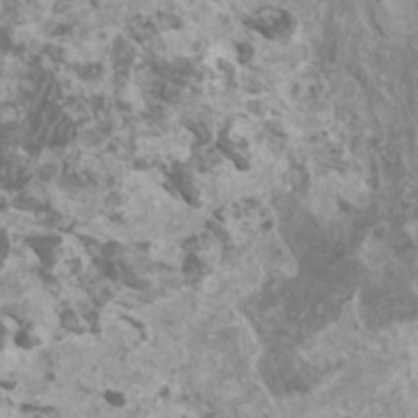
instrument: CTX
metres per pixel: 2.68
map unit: HNhu
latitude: 1.9339
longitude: 0.8408
